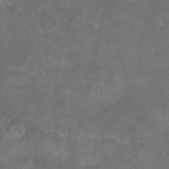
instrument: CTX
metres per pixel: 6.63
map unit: Ht
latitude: -7.4454
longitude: -36.8758
